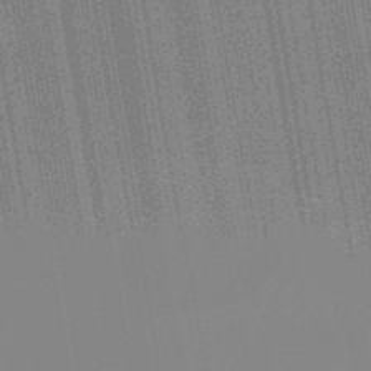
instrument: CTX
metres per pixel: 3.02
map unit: lHb
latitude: -48.3496
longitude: 74.5196
